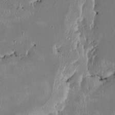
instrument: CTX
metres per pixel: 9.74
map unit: HNhu
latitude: 1.0458
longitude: -6.9514
